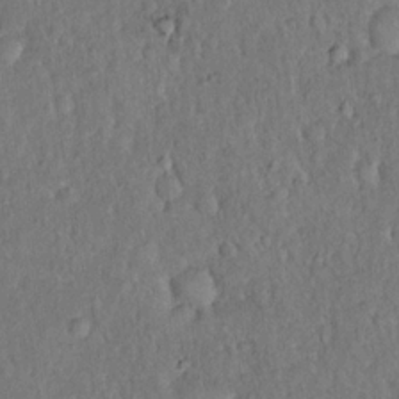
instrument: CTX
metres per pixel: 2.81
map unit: eHh
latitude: 18.7624
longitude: -62.2712
